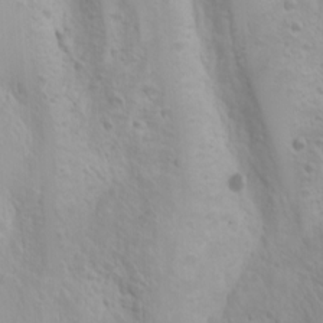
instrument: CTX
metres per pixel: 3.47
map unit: Nhu
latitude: -4.3684
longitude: -86.8002
